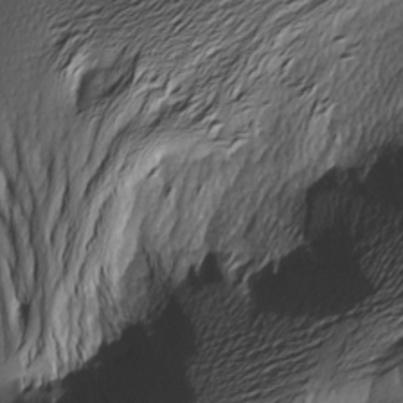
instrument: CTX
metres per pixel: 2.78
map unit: Nhu
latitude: -5.8233
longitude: -150.6301
